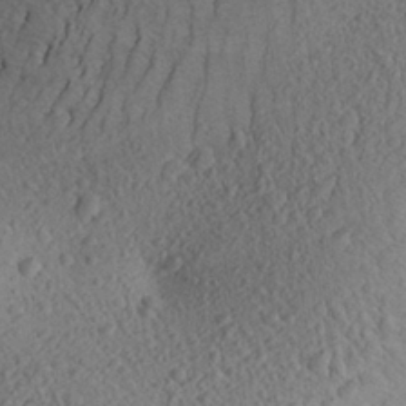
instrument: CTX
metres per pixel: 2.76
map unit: Aa
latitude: 27.2348
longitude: -142.0633
